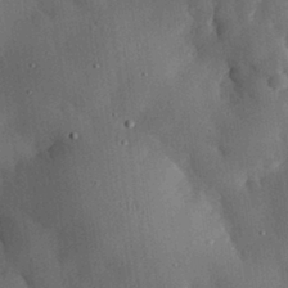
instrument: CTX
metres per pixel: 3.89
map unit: eHh
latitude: 30.2145
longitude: -81.5371
